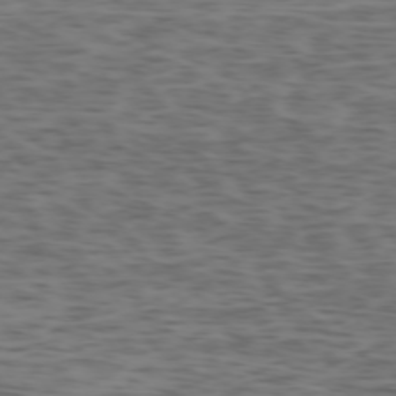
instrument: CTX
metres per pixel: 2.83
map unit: Ap
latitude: -75.2754
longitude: -79.7450
